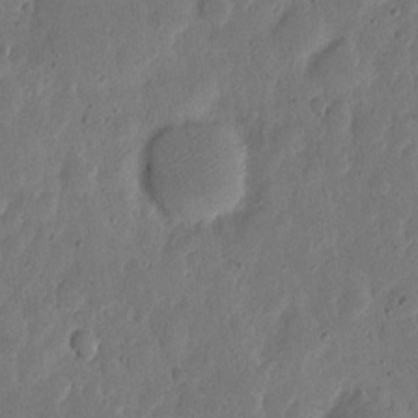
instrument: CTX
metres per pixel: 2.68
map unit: eHh
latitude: 6.6113
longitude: -71.4804
